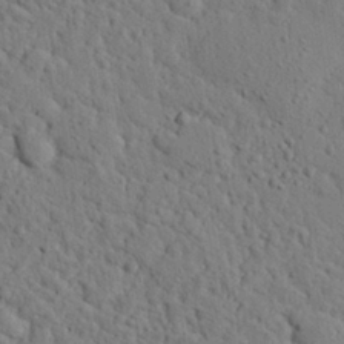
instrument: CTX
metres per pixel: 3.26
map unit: eHh
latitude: 24.8569
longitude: -80.5735
